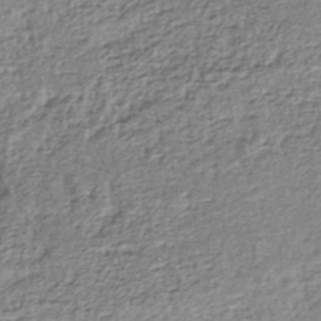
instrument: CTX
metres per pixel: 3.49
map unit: lHb
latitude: -45.2376
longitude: 58.6518
